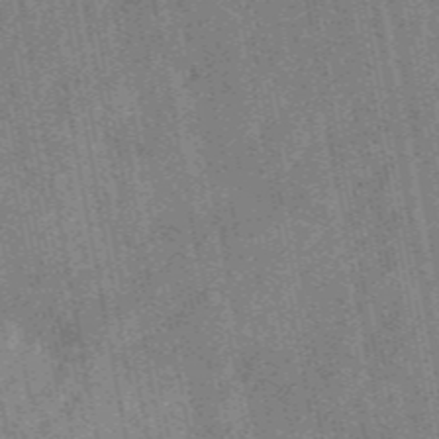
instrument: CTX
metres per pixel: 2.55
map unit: eAb
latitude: 48.8380
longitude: 103.9745
